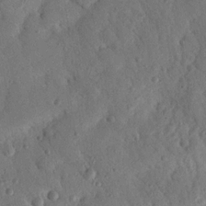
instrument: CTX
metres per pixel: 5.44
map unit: Nhu
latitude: 19.2159
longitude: -77.9150
